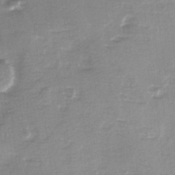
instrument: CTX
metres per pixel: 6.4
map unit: Ave
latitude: 0.8380
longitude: -112.3467
